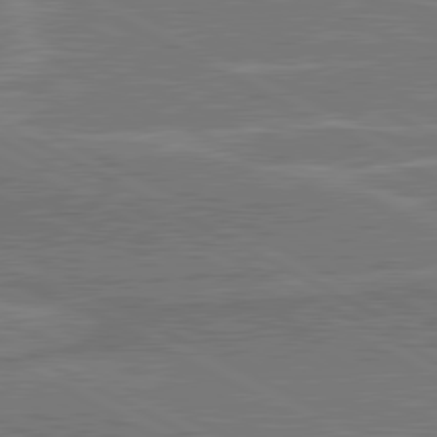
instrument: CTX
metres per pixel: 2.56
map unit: lApd
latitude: 80.8002
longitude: 141.6155
